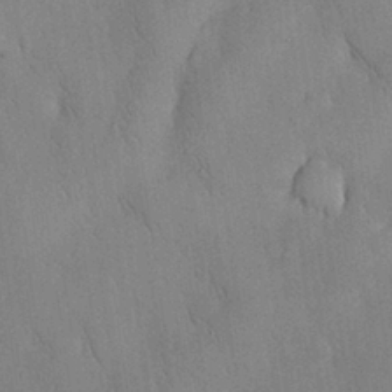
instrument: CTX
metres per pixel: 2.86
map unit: Nhu
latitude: 28.8947
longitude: -69.0837
